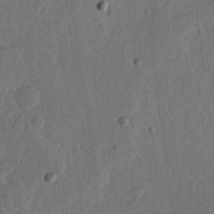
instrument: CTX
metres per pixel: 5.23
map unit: lHvf
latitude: 17.7828
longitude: -116.6302
